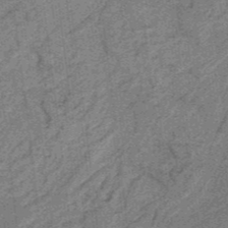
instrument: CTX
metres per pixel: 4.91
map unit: HNb
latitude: -37.2753
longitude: 57.5966
